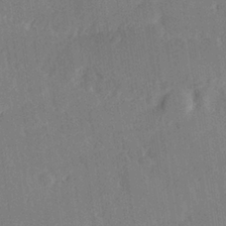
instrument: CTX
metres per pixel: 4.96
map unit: Hve
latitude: 27.0459
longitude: 145.1431
